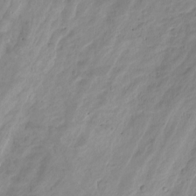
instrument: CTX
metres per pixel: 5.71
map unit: Hto
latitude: -8.4629
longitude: -44.2522
